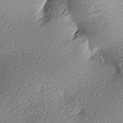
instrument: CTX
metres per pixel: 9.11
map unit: lAa
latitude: -9.8233
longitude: -126.0633
